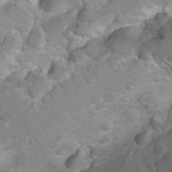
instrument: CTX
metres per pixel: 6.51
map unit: Hto
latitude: 8.7057
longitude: -30.8947
